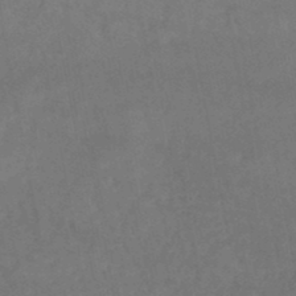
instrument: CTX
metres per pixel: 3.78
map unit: lHb
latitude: -46.6329
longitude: 62.1039
